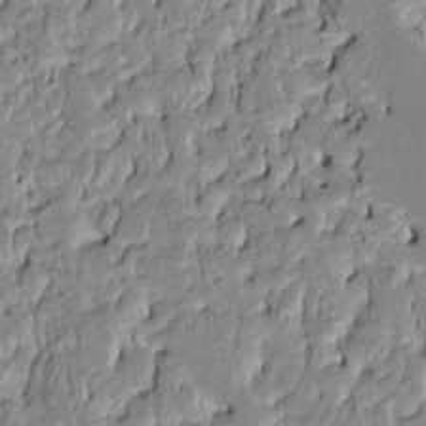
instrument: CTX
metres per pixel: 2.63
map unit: HNhu
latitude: 7.7072
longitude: -2.9513
